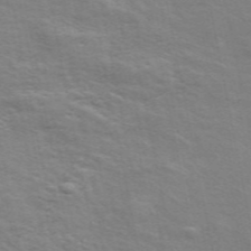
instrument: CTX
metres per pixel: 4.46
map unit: ANa
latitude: 49.3671
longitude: -75.0270
